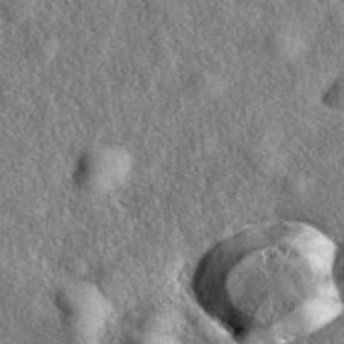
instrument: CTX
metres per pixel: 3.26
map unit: eAb
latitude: 39.5938
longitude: 108.1417
